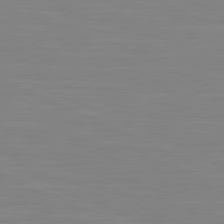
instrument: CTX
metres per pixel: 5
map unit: lApd
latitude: 81.4048
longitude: -168.2901
